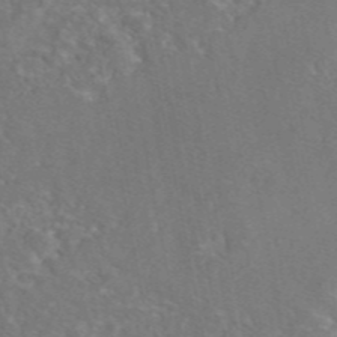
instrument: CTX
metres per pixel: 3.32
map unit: eAb
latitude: 46.4601
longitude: 107.5399
